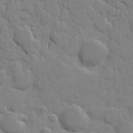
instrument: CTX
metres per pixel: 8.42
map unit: eHh
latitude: 8.5735
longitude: -66.8758
